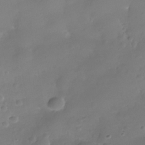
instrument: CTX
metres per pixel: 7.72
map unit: Nhe
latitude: -36.4818
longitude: -130.9703
